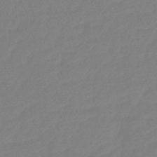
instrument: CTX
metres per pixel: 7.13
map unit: lHb
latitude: -43.5021
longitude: 79.0486
